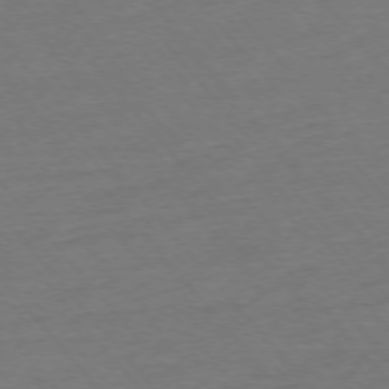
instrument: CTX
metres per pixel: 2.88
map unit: Ap
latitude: -75.6344
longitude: -82.4790
